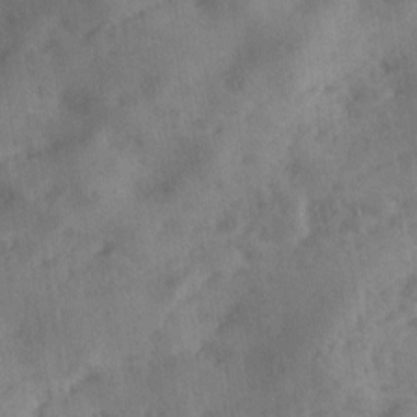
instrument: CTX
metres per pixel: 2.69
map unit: Ave
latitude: 18.5356
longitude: -131.3104
